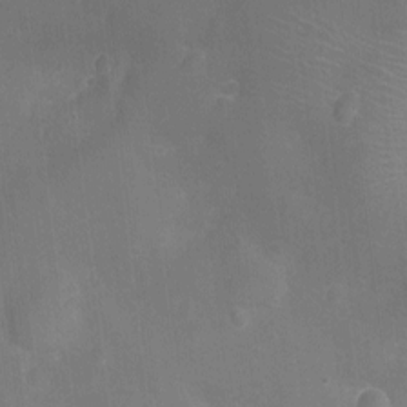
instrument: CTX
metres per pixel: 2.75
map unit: Ht
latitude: -8.8408
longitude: -22.1767
